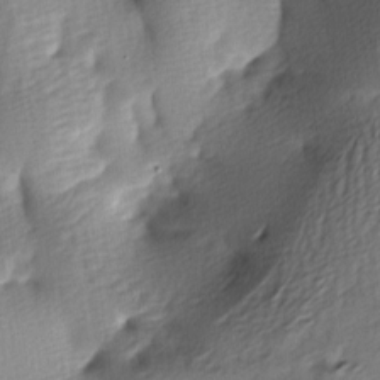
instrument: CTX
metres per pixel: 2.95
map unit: lAa
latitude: -9.2376
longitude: -125.6127
